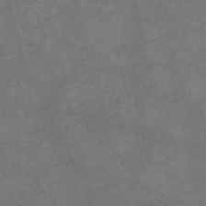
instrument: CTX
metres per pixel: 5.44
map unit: eHh
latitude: -55.2565
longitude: -89.4427
